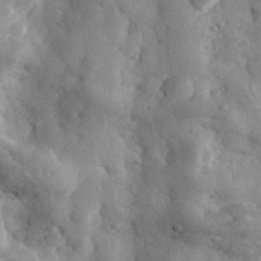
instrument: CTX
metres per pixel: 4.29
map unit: eHh
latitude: 33.4237
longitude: -78.1956
